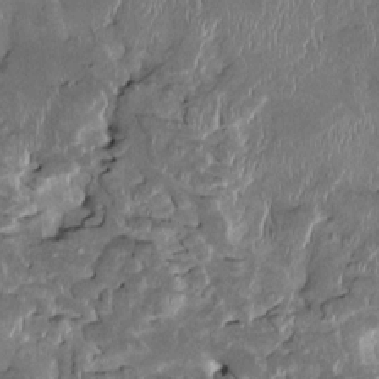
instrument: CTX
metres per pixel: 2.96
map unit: Htu
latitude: -1.7289
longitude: 149.6344
